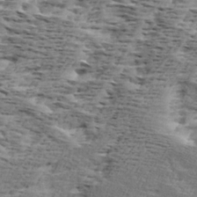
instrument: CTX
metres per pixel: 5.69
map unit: Ave
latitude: 16.8191
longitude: -137.7828
